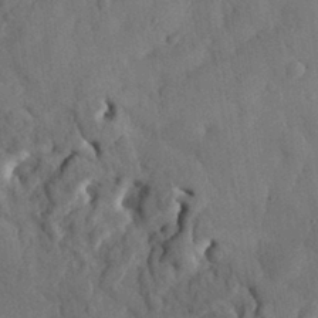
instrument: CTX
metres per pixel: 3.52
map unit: eHh
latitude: 28.9136
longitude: -76.1766
